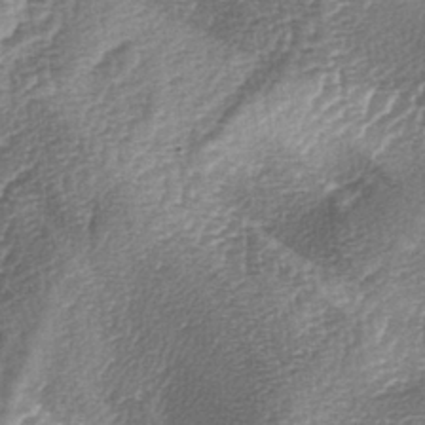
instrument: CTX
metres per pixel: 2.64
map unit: lAa
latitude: -4.2361
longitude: -128.2144
